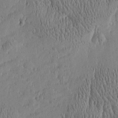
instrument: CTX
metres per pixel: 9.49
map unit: Htu
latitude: -5.0675
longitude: 175.0297
